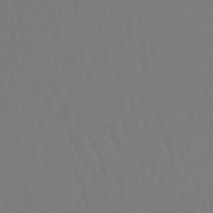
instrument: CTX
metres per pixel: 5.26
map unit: lHb
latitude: -47.4454
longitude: 61.8422
